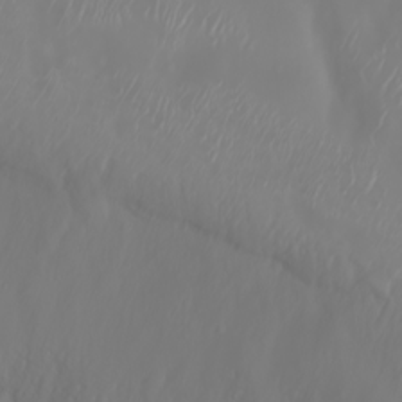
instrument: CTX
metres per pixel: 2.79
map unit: Nhu
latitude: -6.8219
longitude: -89.2915
